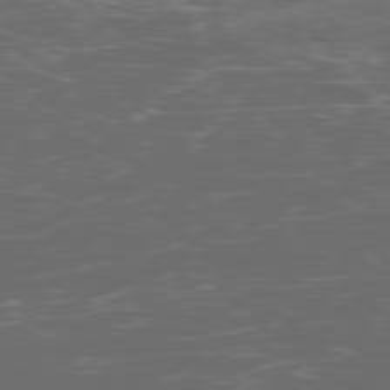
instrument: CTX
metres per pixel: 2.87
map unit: Ap
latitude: -79.3131
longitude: -59.1214
